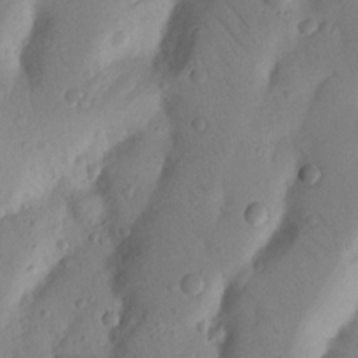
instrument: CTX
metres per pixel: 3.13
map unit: Nhu
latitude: 18.9891
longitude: -77.0647
